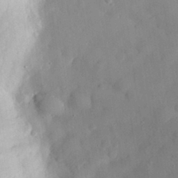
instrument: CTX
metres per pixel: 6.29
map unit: eHh
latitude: 29.6883
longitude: -73.5938
